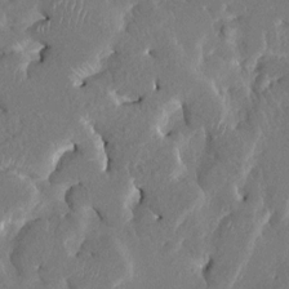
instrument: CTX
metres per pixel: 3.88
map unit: HNhu
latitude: 7.3293
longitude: -5.6127
